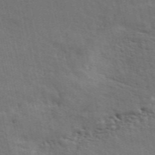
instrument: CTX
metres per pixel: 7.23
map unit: ANa
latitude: 48.8947
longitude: -78.9136
